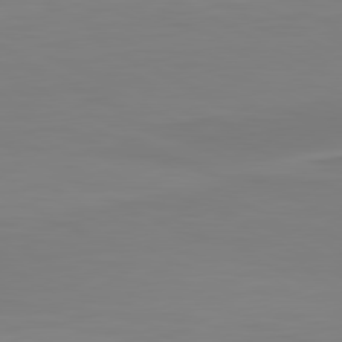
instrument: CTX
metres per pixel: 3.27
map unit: lApd
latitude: 80.3278
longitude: -90.1578
